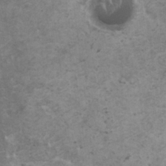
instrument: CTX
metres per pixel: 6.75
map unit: HNhu
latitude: -0.5574
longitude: 2.1605
